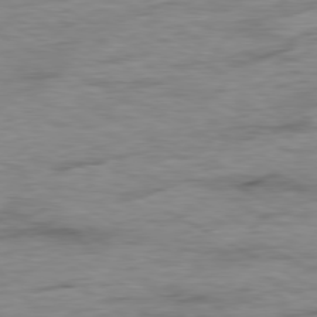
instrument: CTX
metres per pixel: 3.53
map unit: Ap
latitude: -79.8989
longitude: -83.4993
